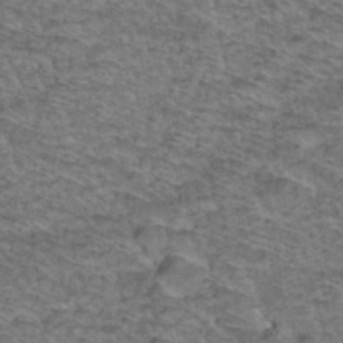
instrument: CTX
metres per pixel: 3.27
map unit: Hto
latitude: 38.2333
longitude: -45.1025
